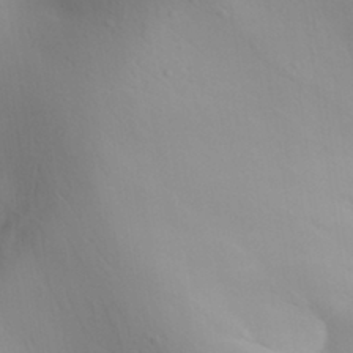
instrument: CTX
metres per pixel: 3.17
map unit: Aa
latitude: 31.2348
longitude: -143.5371
